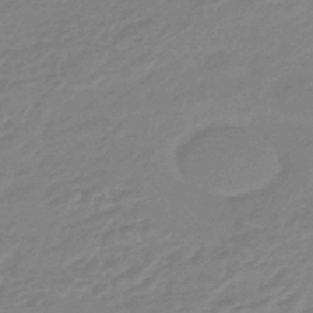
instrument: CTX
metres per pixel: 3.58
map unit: eHb
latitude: -44.8030
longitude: 89.8989
